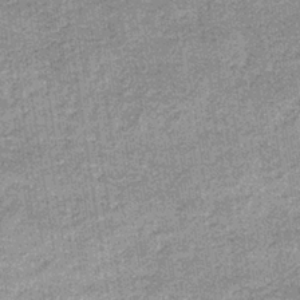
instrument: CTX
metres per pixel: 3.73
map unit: lHb
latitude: -36.2550
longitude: 65.3510
